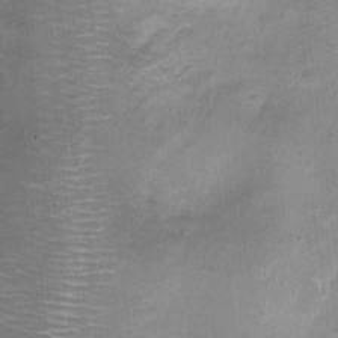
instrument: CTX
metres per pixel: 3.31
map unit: Nhu
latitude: 3.3104
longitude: -15.8773
